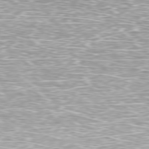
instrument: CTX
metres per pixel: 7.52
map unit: Ap
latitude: -79.7855
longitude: -61.1025
